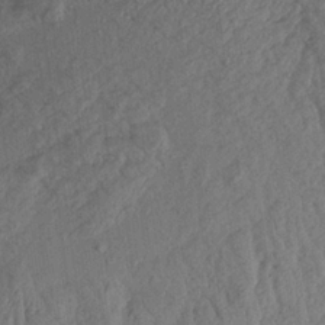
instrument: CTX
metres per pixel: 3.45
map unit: Aa
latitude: 18.4223
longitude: -145.9717
